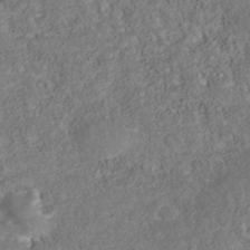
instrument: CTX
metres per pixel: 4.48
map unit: Nhu
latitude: -40.1795
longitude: -85.4049
